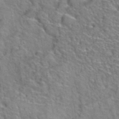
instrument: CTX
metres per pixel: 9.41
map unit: Hto
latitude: 38.6112
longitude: -45.0080
